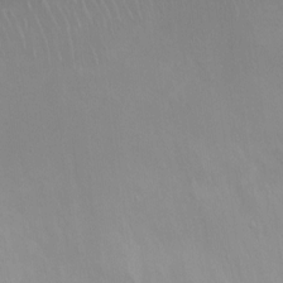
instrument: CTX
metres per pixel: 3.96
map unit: Ht
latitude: 0.6112
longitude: -36.1200
